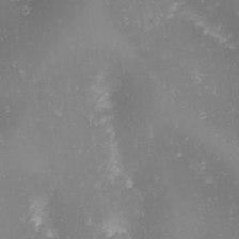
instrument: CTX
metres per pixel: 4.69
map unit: Nhu
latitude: -0.8786
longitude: -80.4223
